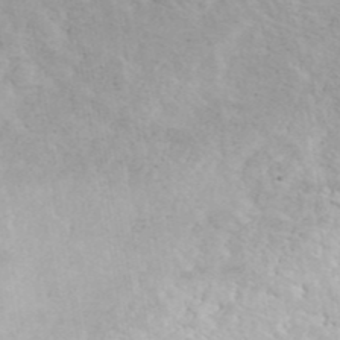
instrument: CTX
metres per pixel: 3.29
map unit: ANa
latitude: 42.6302
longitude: 53.0486
